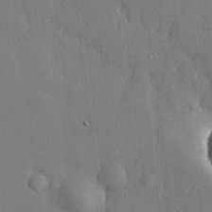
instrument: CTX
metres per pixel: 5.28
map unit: lHvf
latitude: 23.2726
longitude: 142.5573
